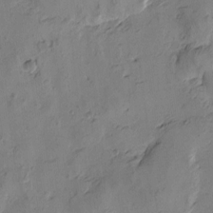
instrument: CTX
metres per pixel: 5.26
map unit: Htu
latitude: -3.7288
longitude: -176.5923
